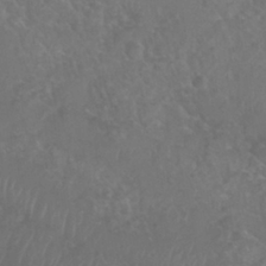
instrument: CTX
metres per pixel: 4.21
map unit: Nhu
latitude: 28.8191
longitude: -55.6694
